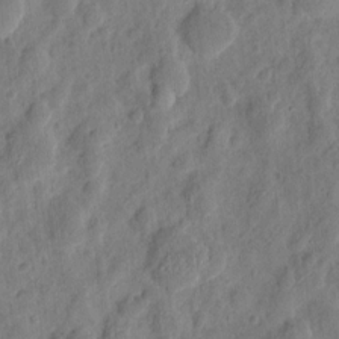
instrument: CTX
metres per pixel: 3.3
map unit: eHh
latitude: 9.5560
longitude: -74.0822
